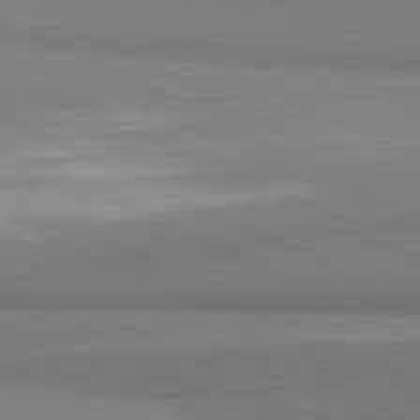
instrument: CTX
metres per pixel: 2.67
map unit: lApd
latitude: 81.4237
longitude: 162.5007
